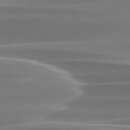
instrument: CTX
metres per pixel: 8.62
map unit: lApd
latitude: 79.6127
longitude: -114.3467
